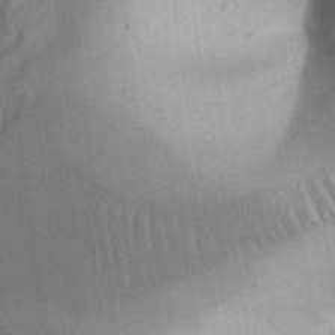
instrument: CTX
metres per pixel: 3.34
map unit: Aa
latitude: 32.9892
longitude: -142.4601
